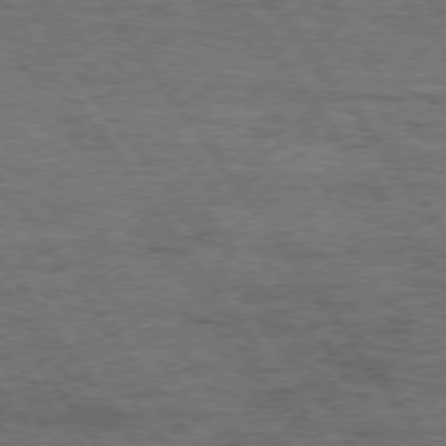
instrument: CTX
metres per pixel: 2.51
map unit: Hpe
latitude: 74.5168
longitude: -151.8772
